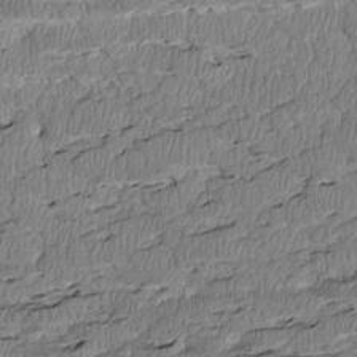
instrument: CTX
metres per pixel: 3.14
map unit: Htu
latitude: 2.7813
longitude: 149.4077
